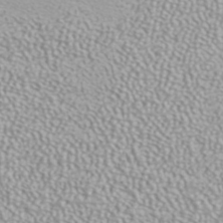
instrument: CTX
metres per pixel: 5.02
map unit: ANa
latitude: 39.9717
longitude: 23.6533
